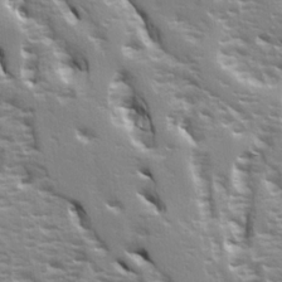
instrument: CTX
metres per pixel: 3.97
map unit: Ave
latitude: 14.8947
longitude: -131.3671
